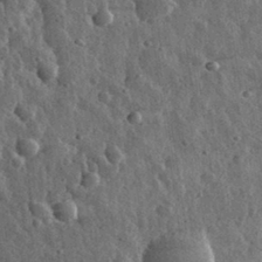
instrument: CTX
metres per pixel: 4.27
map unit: eHh
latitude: 33.1403
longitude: -79.5938
